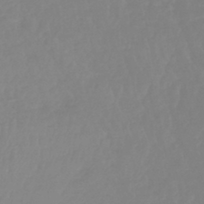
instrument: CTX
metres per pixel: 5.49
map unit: lHb
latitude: -44.0661
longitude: 75.6722
